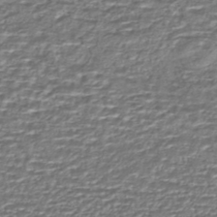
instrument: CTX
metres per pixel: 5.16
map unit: HNhu
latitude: -44.0472
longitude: 107.5399
